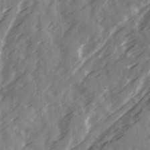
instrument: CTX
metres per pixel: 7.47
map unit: Ave
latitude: 19.4993
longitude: -131.2537
